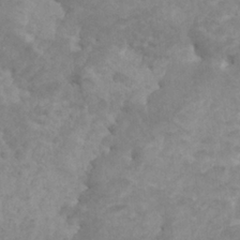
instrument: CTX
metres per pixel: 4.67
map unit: HNhu
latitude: 3.1403
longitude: -2.0822
